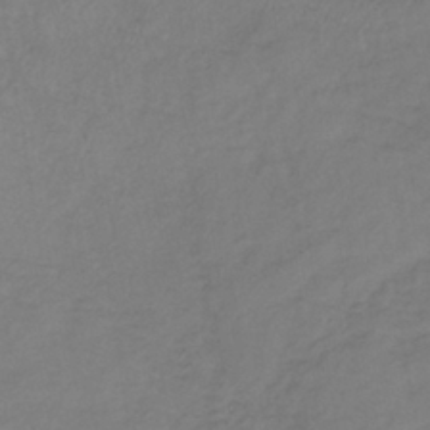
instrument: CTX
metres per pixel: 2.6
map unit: lHb
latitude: -38.1606
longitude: 70.8219
